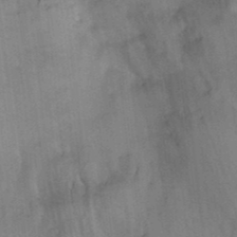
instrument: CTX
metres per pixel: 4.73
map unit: ANa
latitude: 39.4048
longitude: 20.2550
